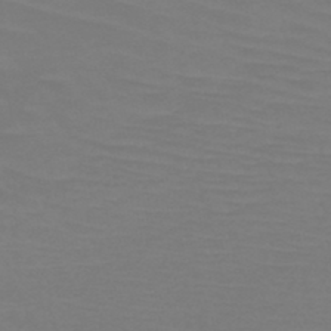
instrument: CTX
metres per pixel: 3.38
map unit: HNb
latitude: -46.1039
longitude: -46.3657
